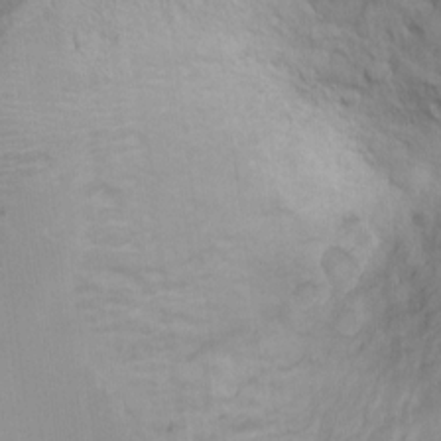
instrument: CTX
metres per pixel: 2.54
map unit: Ht
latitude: 6.6679
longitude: -29.9339
